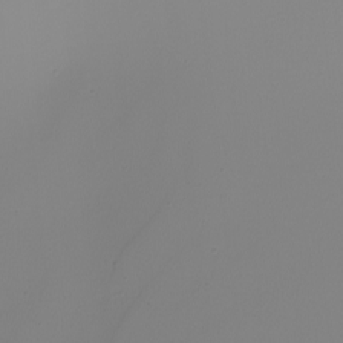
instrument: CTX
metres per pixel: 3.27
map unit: Nhu
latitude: -5.2187
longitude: -95.6127
